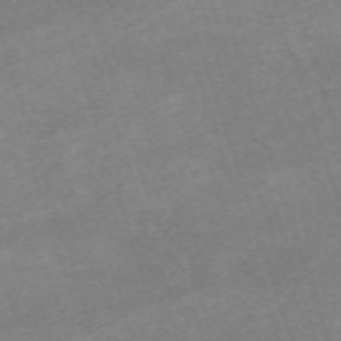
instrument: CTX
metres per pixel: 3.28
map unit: eHh
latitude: -64.1795
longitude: 49.8612
